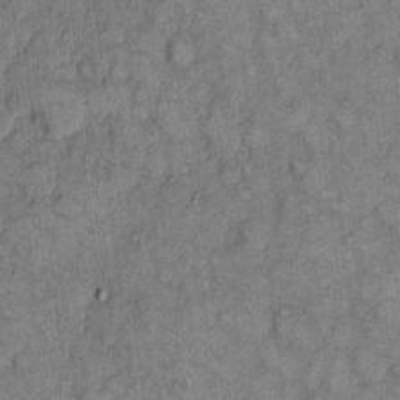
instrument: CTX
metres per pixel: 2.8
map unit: eHh
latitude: 8.6869
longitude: -63.4616
